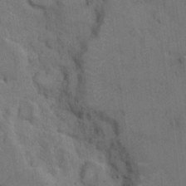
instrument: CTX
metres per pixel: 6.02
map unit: eHh
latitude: 7.5560
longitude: -62.8947
